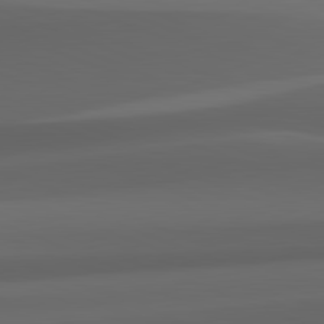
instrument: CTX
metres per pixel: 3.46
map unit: lApd
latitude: 82.2333
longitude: 143.2942
